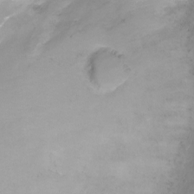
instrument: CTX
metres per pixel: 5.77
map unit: Ht
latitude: 2.2711
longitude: -34.1011
